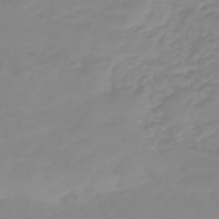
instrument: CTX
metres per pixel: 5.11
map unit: eHb
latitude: -45.5777
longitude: 82.5007
